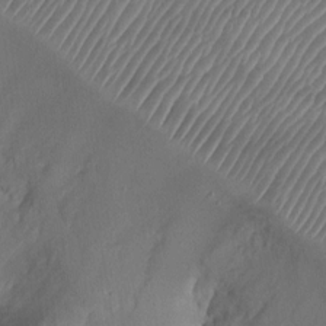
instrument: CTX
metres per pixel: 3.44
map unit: Ht
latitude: -2.8219
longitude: -19.7071
